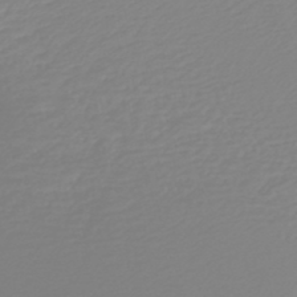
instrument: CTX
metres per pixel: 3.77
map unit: HNb
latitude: -45.6155
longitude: 54.7652
